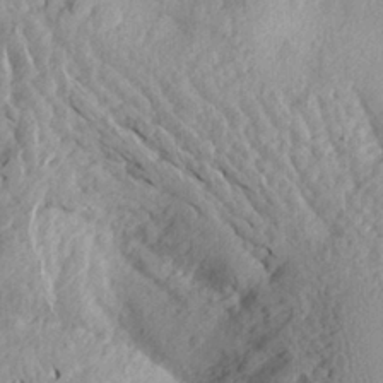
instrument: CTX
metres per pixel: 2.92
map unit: Aa
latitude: 23.9528
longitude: -150.5168
